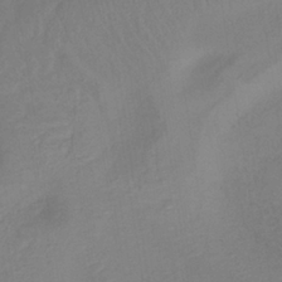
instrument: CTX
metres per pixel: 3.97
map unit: lHb
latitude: -35.4265
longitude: 67.5588
